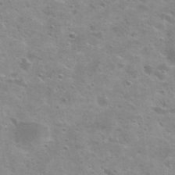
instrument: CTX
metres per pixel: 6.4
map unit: Nhu
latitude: 29.1781
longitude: -49.3293
